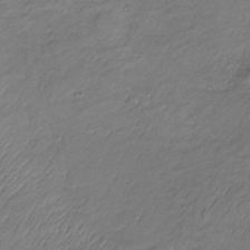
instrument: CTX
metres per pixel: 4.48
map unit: lHb
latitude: -34.6518
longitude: 69.4643
